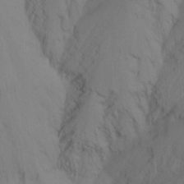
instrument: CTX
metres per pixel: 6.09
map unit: Ht
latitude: -15.1054
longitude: -56.6112
